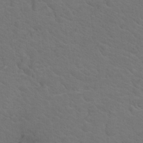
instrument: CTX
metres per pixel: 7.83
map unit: Nhu
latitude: 17.6127
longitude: -33.4804
